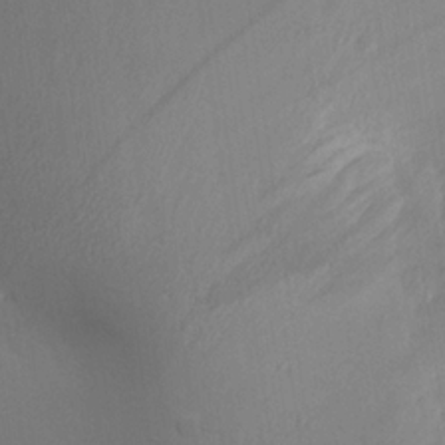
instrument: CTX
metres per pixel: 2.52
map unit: Aa
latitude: 19.8205
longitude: -144.9325
